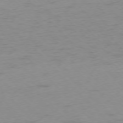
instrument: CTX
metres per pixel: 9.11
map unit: Ap
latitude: -76.7463
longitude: -65.0647
